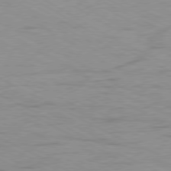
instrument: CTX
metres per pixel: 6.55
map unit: Ap
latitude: -78.7085
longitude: -73.1404
